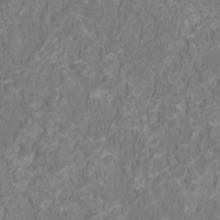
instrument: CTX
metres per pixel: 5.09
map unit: HNhu
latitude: 0.5168
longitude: -1.7827
